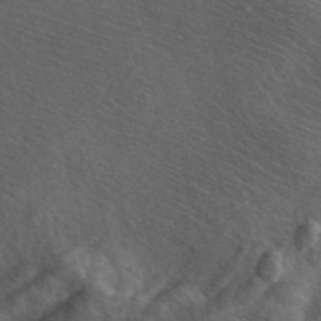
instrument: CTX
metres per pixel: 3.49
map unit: ANa
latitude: 44.5168
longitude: 29.7478
